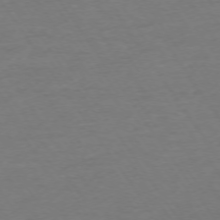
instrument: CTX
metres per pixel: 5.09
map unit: Ap
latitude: -74.4062
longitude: -85.6316
